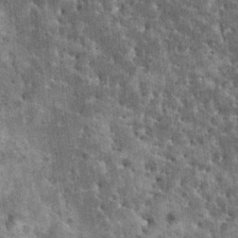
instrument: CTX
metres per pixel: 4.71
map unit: HNhu
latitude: 3.2537
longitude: 4.8975
